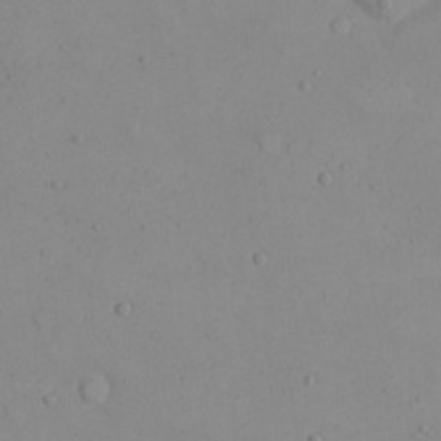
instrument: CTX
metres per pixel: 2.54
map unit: eHh
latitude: 22.1011
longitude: -63.6316
